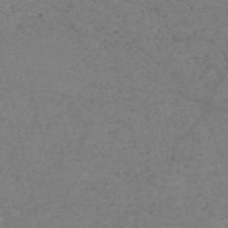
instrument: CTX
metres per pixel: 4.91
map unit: HNb
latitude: -54.6519
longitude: -47.3104
